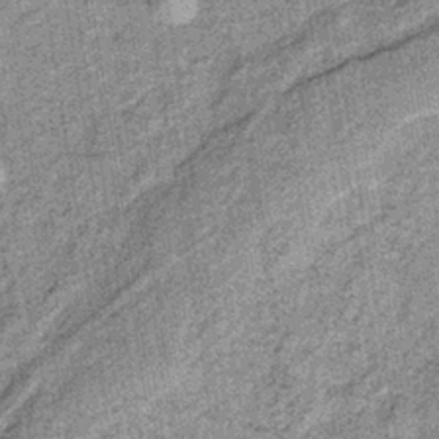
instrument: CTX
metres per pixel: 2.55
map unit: lHb
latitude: -37.7666
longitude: 64.0472
